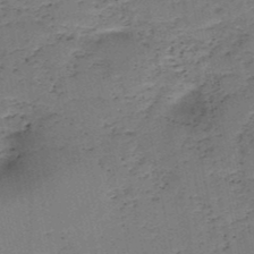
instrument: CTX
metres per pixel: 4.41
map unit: HNb
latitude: -49.5210
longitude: -40.0444
